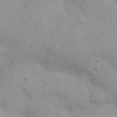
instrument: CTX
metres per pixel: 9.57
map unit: eHh
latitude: 20.5735
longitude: -61.7260
